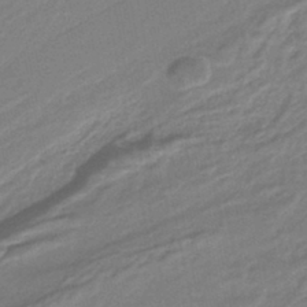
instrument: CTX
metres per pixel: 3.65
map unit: HNb
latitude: -36.5762
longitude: 58.3684
